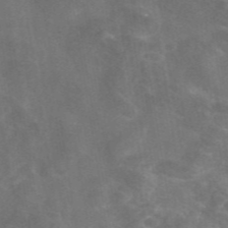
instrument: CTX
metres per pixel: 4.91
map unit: eAb
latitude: 46.7436
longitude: 126.8030
